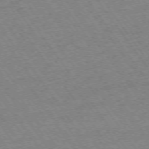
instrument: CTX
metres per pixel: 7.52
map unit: Ap
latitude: -74.7464
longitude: -78.3468
